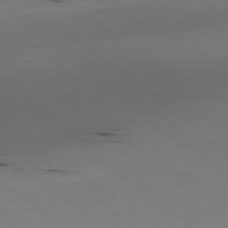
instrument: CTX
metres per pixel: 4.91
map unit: Ap
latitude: -78.7274
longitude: -74.1011
